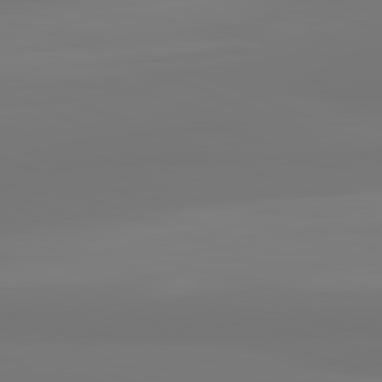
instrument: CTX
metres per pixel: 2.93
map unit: lApd
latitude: 81.8016
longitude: -176.5545
